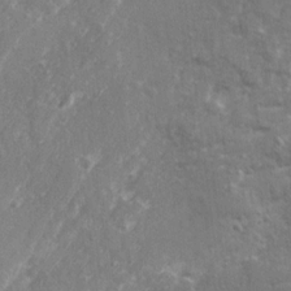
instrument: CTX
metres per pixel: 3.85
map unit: Ave
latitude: 19.8772
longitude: -130.2145
